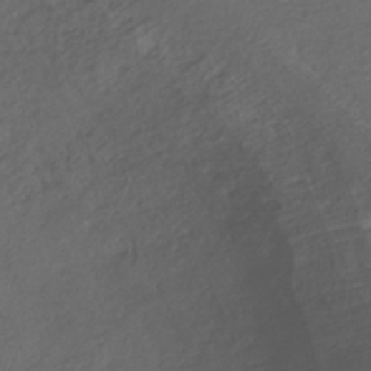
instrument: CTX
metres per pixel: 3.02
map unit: HNhu
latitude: -39.5966
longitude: 96.8219
